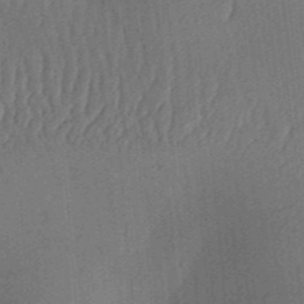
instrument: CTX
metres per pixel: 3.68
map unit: Aa
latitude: 30.2145
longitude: -141.8583
